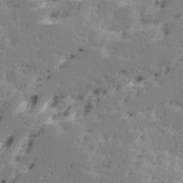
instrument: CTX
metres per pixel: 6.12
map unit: Ave
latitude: 16.4223
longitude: -137.7261
